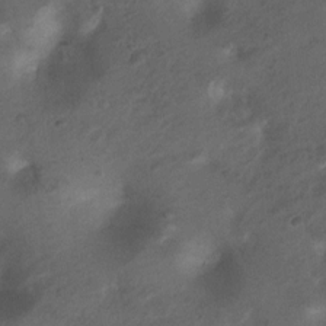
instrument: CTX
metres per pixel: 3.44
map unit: Nhu
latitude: 6.1767
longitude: -22.8380
